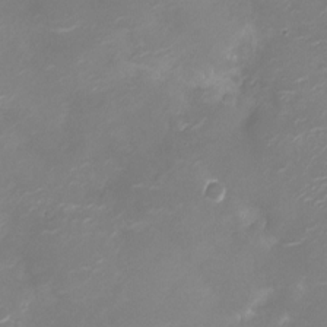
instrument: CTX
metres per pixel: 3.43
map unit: Ht
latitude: -10.5763
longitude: -19.9717
